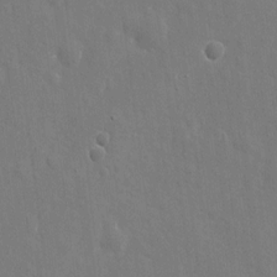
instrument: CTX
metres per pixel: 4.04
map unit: eHh
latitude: 10.3845
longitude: -70.4601
